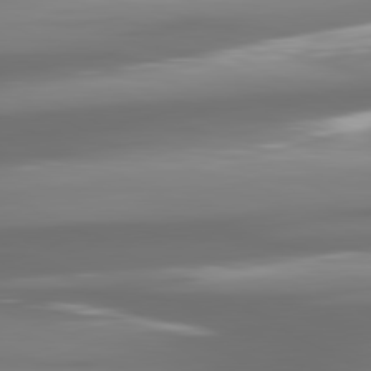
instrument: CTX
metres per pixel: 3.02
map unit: lApd
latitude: 81.1025
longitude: -138.5357
